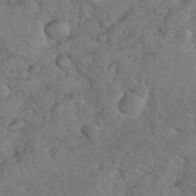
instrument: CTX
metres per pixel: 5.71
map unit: eHh
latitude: 36.1767
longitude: -64.9703
